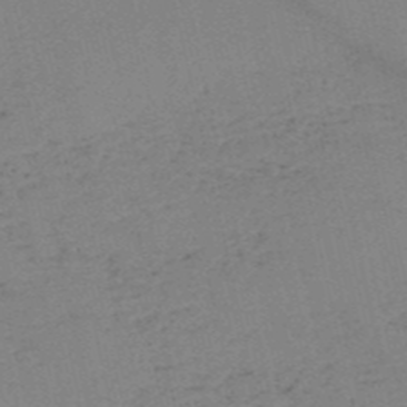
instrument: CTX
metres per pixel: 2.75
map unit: HNb
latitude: -52.8408
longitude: -42.0633
